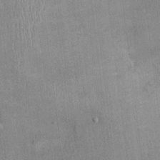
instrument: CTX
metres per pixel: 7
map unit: Ht
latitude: -3.4076
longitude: -14.1578
